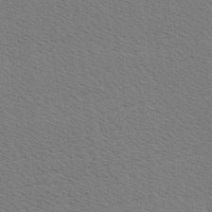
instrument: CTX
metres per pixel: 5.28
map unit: Hve
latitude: 2.6868
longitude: -125.3481
